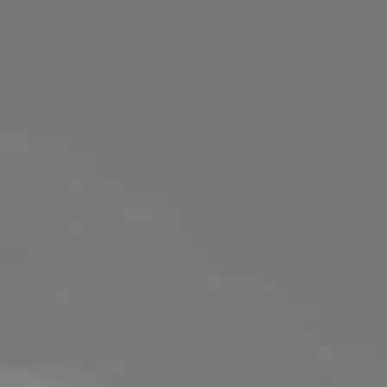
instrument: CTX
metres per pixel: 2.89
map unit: lApd
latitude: 81.5182
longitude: -150.5923
